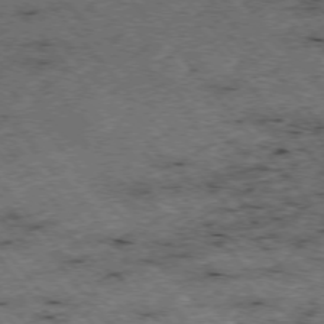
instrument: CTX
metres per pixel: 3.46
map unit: Hpe
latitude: -75.8612
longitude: -18.0822
